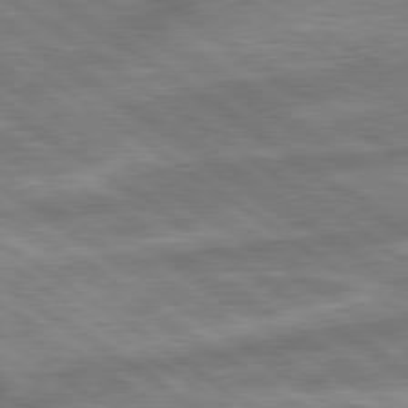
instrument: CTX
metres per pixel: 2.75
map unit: lApd
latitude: 79.5560
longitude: -171.2726
